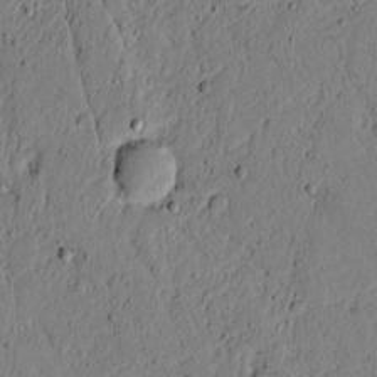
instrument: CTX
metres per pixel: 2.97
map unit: lAvf
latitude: 4.8191
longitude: 165.1809
